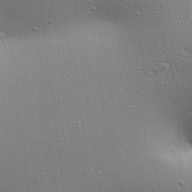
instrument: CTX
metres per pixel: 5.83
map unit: Aa
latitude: 18.2711
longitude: -141.5749
